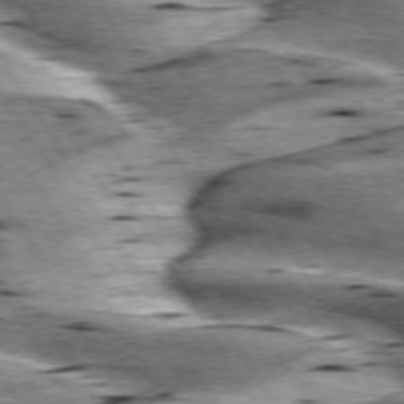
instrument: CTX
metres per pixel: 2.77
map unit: lApd
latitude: 75.6694
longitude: -59.3671
